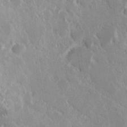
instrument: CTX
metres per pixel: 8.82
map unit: Hve
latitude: 25.2725
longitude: 146.1228
